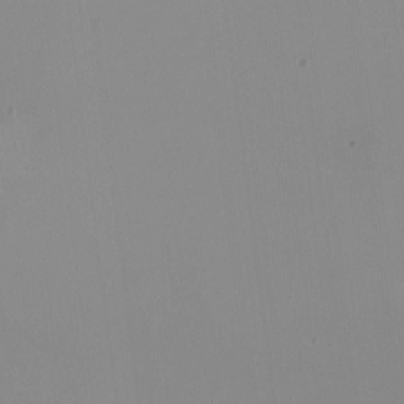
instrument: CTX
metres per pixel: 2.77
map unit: HNhu
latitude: -0.8219
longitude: -5.2915
